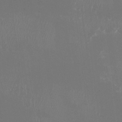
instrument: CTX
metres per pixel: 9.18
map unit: Htu
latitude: -13.6911
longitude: -48.8947
